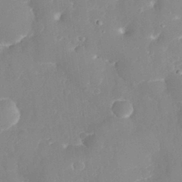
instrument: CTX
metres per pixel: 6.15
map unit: eHh
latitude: 32.0822
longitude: -59.7072
